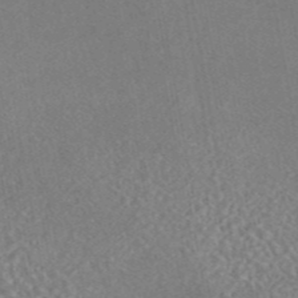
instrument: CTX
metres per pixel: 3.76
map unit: eAb
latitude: 44.5923
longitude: 124.5007
